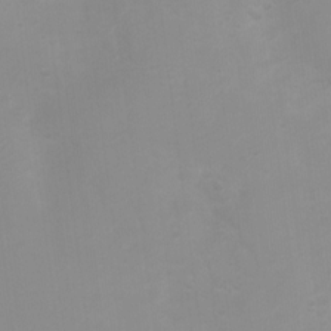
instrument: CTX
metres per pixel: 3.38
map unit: Ht
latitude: 3.0836
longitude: -22.7057
